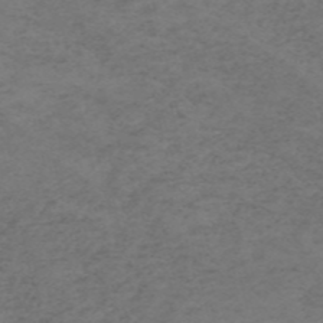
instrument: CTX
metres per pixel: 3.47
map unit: HNb
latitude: -55.1620
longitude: -46.5735
